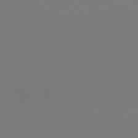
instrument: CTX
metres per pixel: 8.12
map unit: Hpe
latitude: 77.2537
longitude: -133.9906
